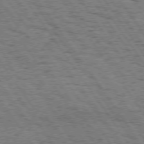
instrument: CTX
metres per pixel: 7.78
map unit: Hpe
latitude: 74.1767
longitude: -134.2144
